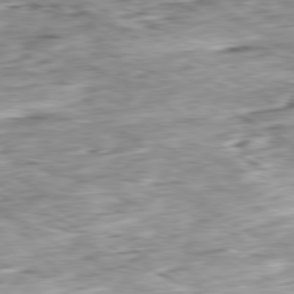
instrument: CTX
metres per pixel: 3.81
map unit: Ap
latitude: -80.4818
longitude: -84.2145
